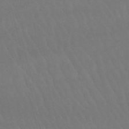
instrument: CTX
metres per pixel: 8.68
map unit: lHb
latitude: -47.0864
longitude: 77.2565
